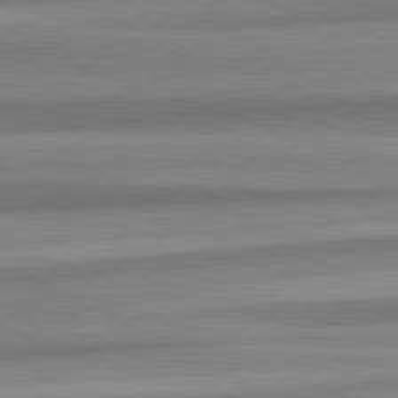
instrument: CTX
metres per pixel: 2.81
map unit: lApd
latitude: 82.6868
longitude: 177.8989
